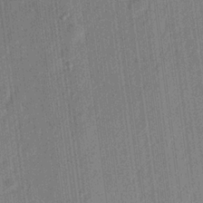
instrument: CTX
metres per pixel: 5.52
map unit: lHvf
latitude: 23.0080
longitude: 144.6708
